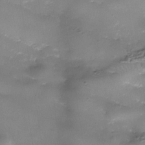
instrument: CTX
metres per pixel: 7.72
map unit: Nhe
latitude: -36.3117
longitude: -89.7261
